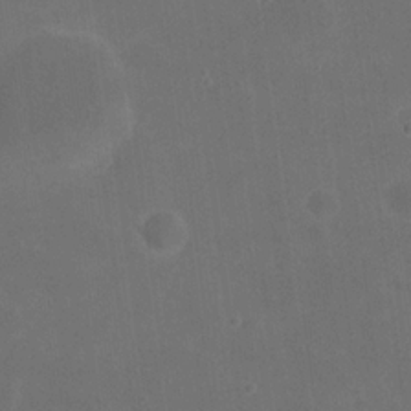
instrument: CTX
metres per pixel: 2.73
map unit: eHh
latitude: 19.9906
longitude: -65.9528
